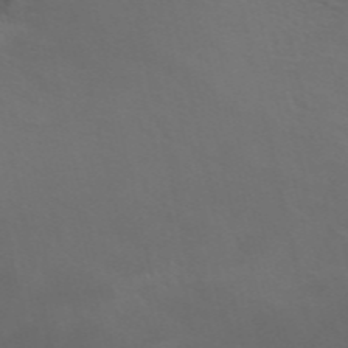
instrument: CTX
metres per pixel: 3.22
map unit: ANa
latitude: 49.8961
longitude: -71.6127
